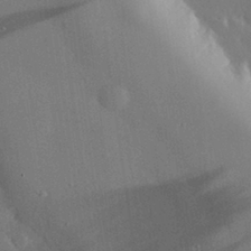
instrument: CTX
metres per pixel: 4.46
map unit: eHh
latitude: 30.1200
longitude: -80.8947
